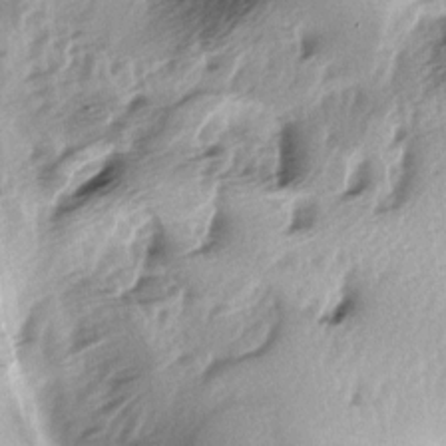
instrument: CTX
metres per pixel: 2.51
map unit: lAa
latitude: -4.8030
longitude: -125.3104
